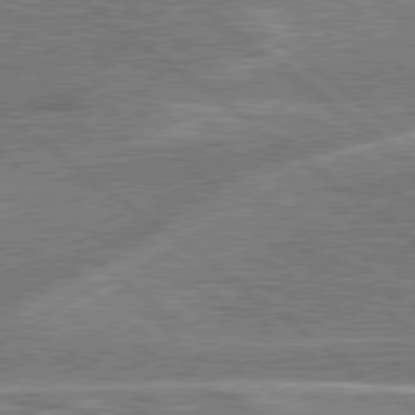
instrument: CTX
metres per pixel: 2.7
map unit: Hpe
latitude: 78.6491
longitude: -158.8191
